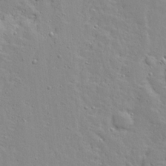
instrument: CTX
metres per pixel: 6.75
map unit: Ave
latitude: 13.2159
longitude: -133.4804
